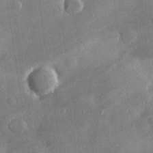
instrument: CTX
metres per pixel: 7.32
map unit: lHvf
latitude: 30.9514
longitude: -93.4993
